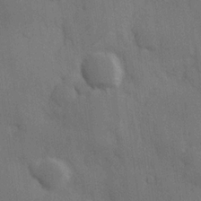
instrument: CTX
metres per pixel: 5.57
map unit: Hve
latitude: 18.8758
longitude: 151.1809
